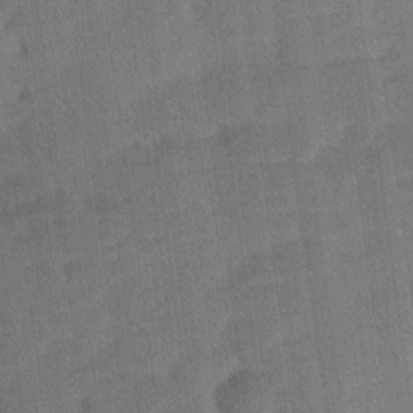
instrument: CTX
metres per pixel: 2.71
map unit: Ave
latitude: 11.4427
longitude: -106.6113
